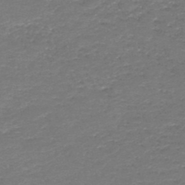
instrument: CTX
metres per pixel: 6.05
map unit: HNb
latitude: -48.4440
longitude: -41.5938
